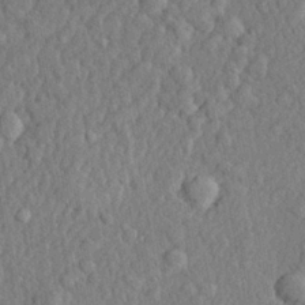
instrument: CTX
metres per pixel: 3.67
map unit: lHvf
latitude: 22.0633
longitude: 143.6721
